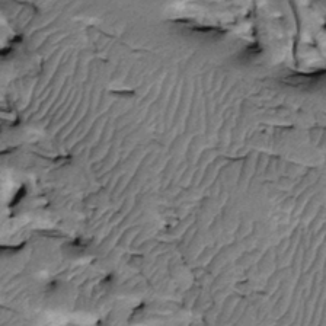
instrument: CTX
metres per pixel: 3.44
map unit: Htu
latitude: -2.9352
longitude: 150.1983
